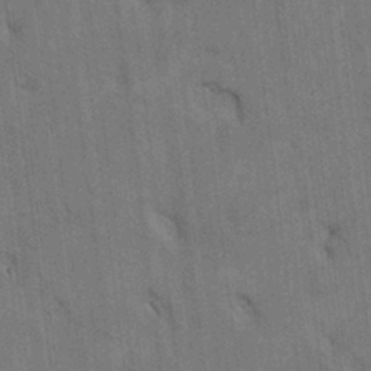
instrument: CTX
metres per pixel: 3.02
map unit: Htu
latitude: 2.2711
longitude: 148.5952
